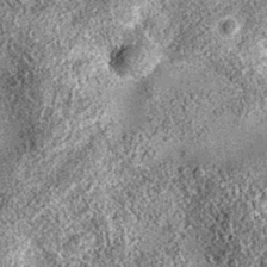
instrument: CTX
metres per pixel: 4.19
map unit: eAb
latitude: 36.3467
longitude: 111.8045
